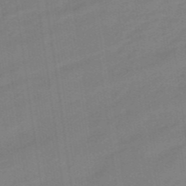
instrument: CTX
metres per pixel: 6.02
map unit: eHb
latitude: -48.0283
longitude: 87.2376
